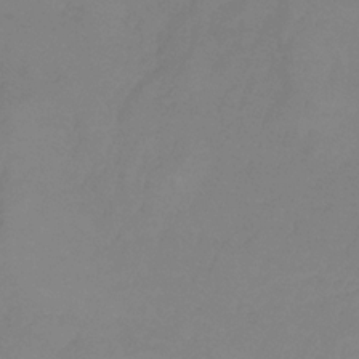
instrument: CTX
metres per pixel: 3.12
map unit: eHb
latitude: -30.6329
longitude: 72.5951
